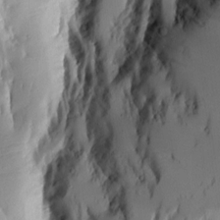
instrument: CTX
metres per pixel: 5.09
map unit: Aa
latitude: 9.7450
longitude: -126.4034
